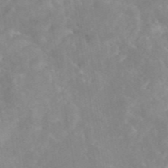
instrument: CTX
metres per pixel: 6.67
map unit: eAb
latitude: 45.5560
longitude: 126.4251
